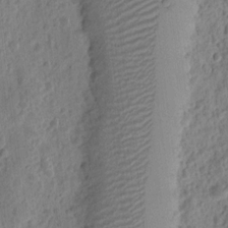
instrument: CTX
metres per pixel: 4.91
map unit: eHh
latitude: 10.2523
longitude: -74.0822
